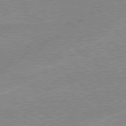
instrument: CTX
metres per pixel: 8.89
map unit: lApd
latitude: 78.8947
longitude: -144.0633
